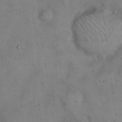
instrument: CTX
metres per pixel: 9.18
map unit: Hto
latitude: 14.2145
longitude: -60.3089
